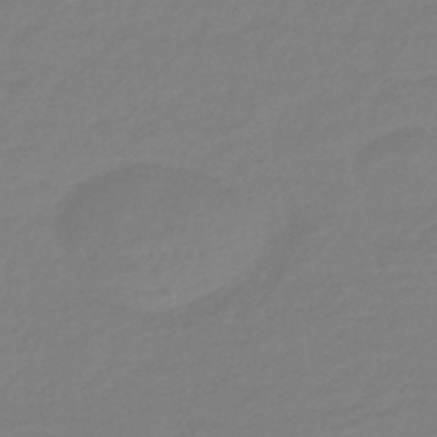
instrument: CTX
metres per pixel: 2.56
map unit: eHb
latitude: -46.1794
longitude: 88.4062
